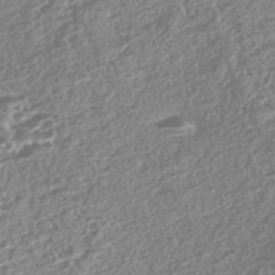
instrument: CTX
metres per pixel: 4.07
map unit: Nhe
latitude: -46.9352
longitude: -172.6490
